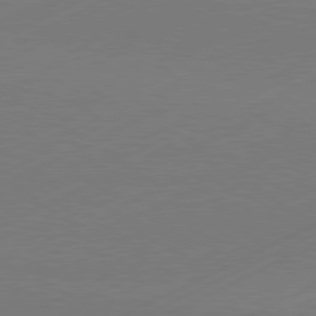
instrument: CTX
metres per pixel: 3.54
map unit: Hpe
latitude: -81.4833
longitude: 12.7274
